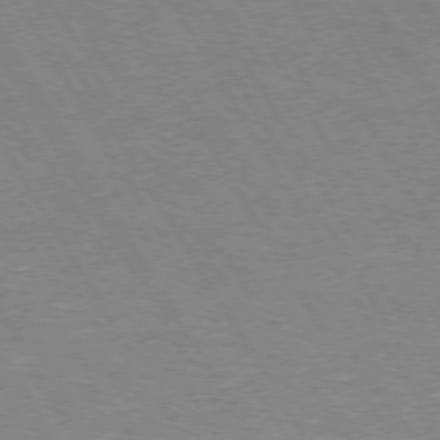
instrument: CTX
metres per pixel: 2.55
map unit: Hpe
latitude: 72.8947
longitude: -123.4426
